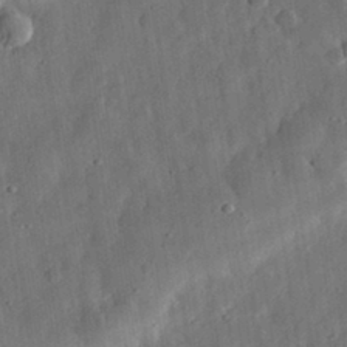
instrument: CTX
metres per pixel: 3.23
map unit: eHh
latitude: 31.9339
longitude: -75.0836
